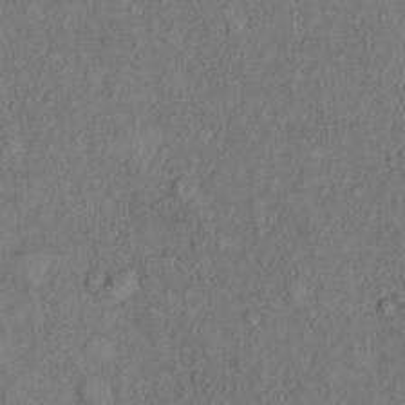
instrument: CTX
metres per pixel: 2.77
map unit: Hto
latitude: 8.5357
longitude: -58.4223
